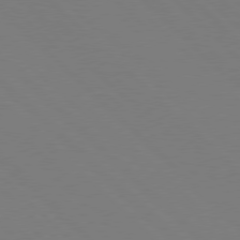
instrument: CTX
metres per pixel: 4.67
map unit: Hpe
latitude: 77.6505
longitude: -125.8016
